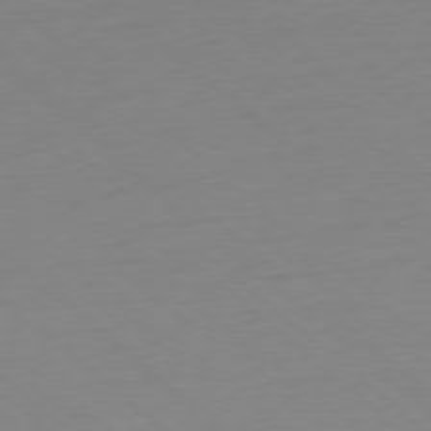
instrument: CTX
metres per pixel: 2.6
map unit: Ap
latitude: -78.2361
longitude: -56.9513
